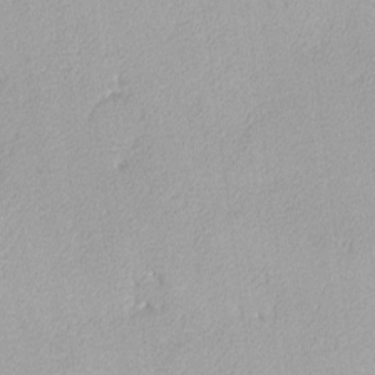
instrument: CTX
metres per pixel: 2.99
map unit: lHvf
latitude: -13.3699
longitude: -103.0080
